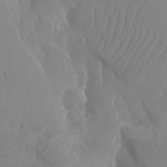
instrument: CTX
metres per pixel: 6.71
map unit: Aa
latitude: -12.8408
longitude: -67.3670
